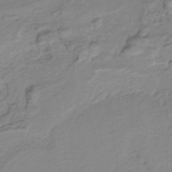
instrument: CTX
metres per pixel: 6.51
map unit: HNb
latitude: -36.3306
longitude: 58.4440
